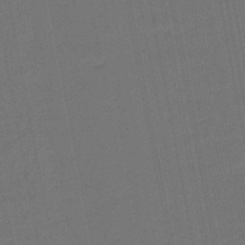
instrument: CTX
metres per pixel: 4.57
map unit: eHb
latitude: -47.8611
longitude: 87.4077
